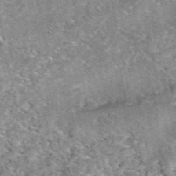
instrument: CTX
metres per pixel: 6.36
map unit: eAb
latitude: 49.5560
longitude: 107.9745
